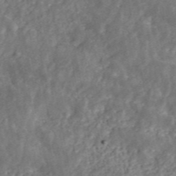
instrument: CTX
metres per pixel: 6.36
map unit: ANa
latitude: 45.9150
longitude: 30.4062
